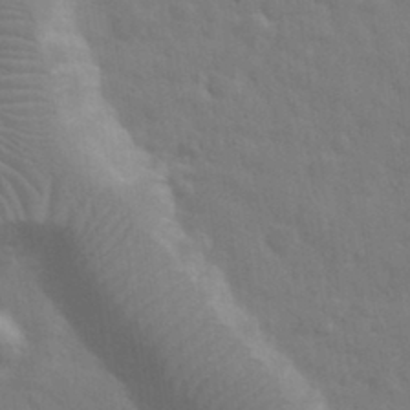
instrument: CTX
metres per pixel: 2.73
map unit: eHh
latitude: 33.2915
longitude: -70.3845
